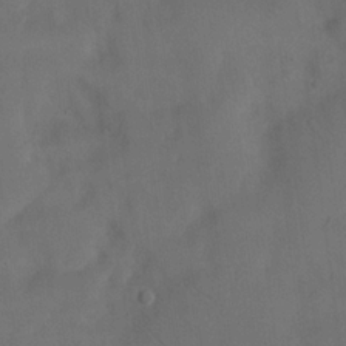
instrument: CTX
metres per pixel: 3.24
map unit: eHh
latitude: 18.4412
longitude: -65.8772
